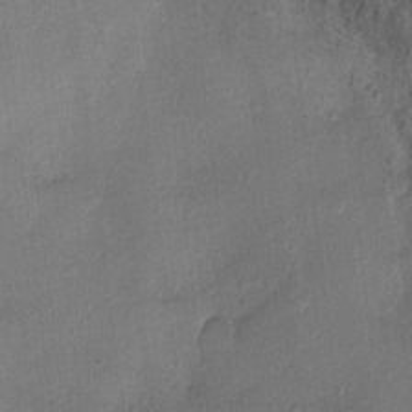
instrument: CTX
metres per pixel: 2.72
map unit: Ht
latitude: -2.6329
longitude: -28.6112
